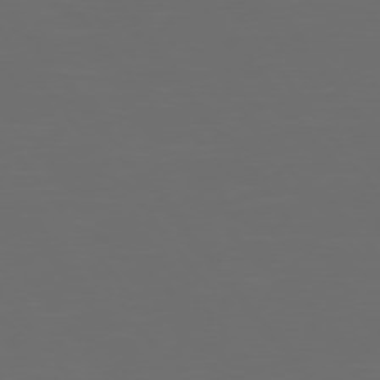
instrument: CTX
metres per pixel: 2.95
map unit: Hpe
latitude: 74.9136
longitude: -125.2537
